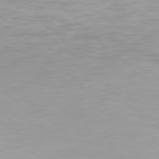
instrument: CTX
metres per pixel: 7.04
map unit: Hpe
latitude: 77.6505
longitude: -162.9703
